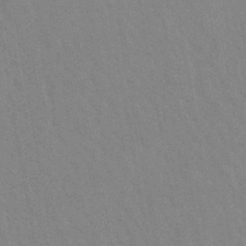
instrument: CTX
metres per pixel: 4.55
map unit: lHb
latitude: -48.0850
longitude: 73.2376
